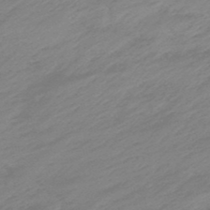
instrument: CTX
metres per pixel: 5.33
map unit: eHb
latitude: -48.1606
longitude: 85.1053
